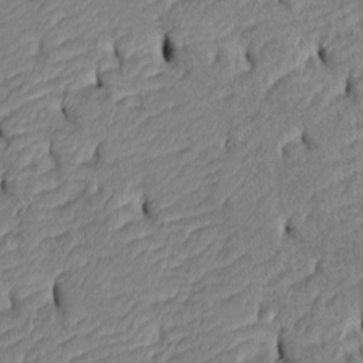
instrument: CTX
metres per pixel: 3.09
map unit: Htu
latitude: -6.4629
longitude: 154.8597
